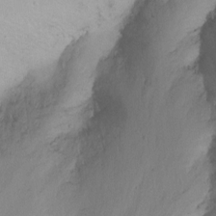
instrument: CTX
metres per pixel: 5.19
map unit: Nhu
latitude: -6.7274
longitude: -66.4412
